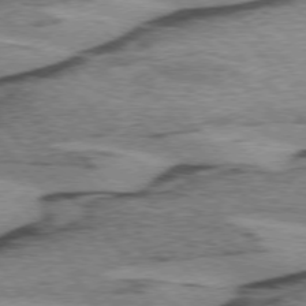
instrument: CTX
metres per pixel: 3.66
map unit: lApd
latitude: 75.1781
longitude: -78.1011
